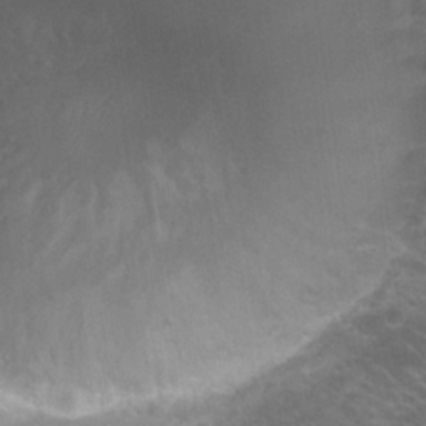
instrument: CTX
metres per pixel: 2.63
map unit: Hto
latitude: 22.6112
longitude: -31.0648
